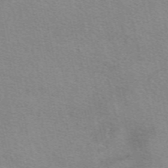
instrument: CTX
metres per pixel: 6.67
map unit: eAb
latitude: 51.1970
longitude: 108.1984
